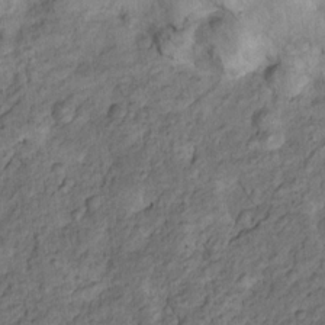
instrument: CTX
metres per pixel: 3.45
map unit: Nhu
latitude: 11.0459
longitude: -27.1592
